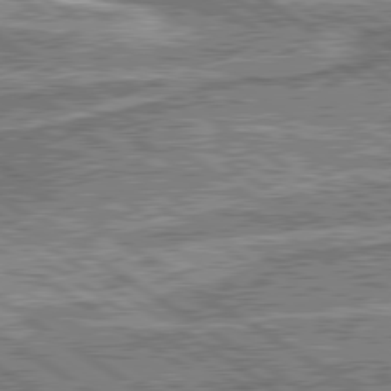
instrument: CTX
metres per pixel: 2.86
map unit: lApd
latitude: 80.1578
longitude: 173.5966
